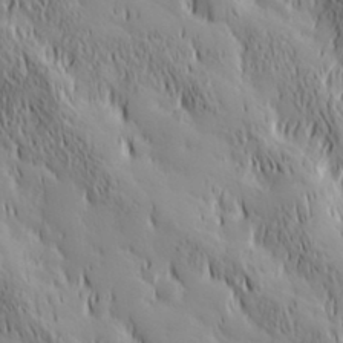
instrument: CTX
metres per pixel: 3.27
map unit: Hve
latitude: 32.4790
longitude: 149.4077
